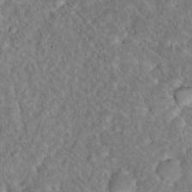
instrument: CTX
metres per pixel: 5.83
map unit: Nhu
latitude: 17.0081
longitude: -32.9136
